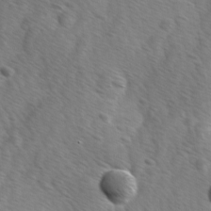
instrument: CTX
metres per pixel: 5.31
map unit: Ave
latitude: -0.2362
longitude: -112.8569
